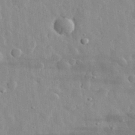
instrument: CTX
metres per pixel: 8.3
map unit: eHh
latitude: 31.8395
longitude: -72.0633
